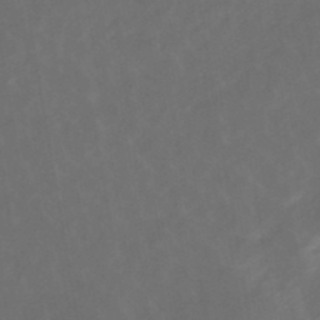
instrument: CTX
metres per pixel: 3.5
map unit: eHb
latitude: -47.8044
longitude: 85.4076
